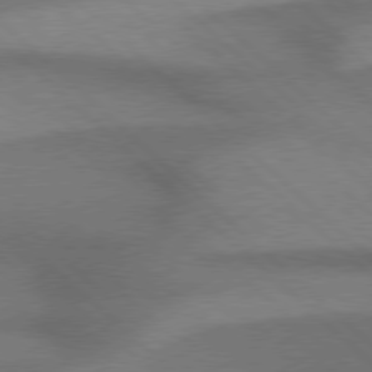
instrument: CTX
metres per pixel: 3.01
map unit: Hpe
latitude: 77.4615
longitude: -157.1592
